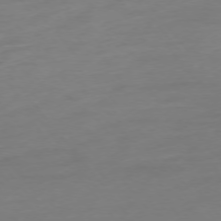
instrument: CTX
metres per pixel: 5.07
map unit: Hpe
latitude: -75.7478
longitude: -15.4616
